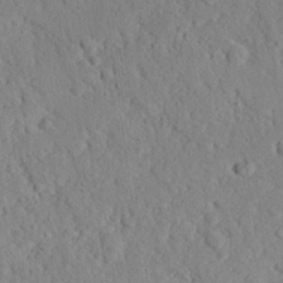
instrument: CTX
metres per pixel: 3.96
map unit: eHh
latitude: 25.4993
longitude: -78.7058
